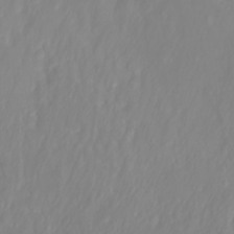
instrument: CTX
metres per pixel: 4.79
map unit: Htu
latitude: -4.9730
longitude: 138.0472
